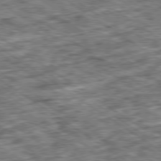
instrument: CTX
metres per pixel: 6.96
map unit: Ap
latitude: -79.8800
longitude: -75.7450
